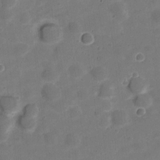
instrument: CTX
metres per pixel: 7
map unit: Nve
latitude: -21.4076
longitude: 104.7841
